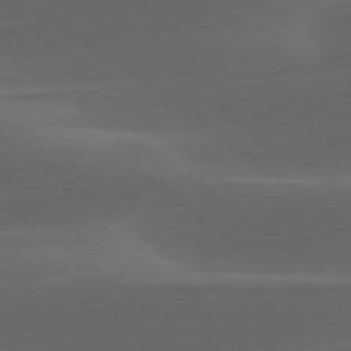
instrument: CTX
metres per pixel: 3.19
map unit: lApd
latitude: 79.1214
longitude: -48.9325
